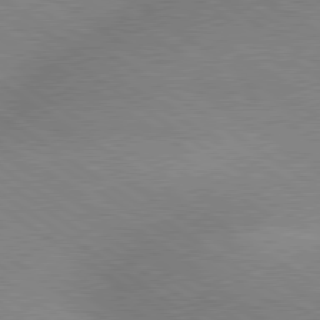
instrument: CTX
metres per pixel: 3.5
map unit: lApd
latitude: 79.3671
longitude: -152.0444
